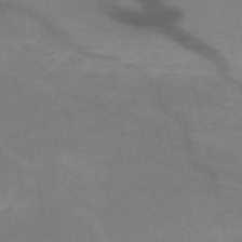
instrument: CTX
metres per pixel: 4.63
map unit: HNb
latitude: -52.9919
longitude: -45.8205
